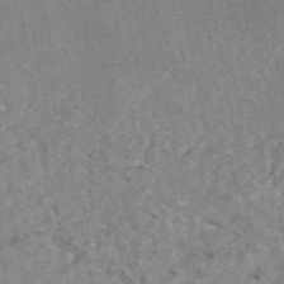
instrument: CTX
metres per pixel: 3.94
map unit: eAb
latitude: 48.1956
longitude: 113.1998
